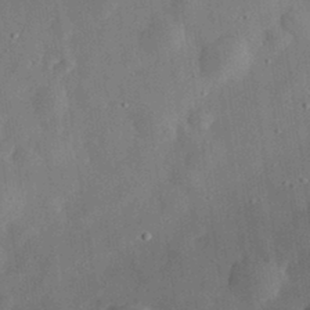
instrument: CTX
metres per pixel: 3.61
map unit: eHh
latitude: 32.6302
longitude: -75.6316
